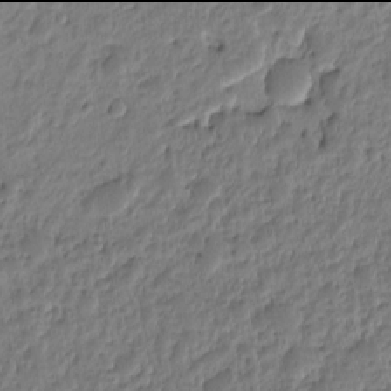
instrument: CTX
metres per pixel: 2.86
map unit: eHh
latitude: -2.0094
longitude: 14.6897
